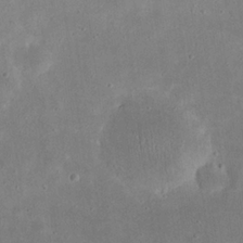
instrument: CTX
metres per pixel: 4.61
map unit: eHh
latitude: 23.8016
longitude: -67.8394
